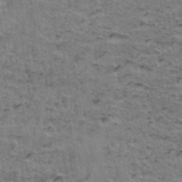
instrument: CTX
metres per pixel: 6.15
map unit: Hto
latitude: 36.7813
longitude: -46.6869
